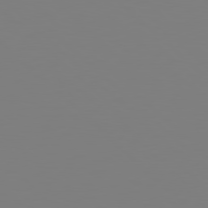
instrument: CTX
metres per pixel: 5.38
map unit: Hpe
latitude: 78.8380
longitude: -167.3292
